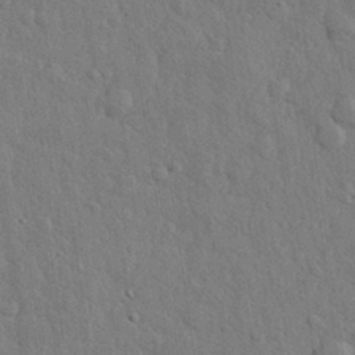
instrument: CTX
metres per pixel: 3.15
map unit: eHh
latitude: 28.6112
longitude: -74.9892
